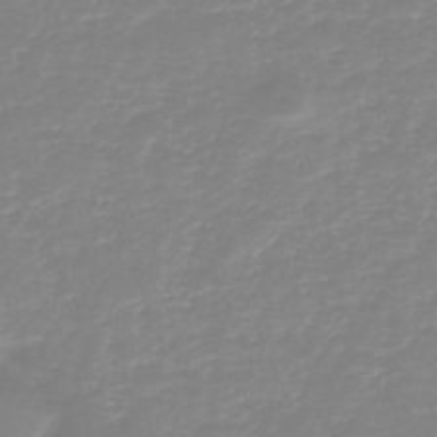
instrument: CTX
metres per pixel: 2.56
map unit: HNb
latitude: -44.6896
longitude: 53.7666
